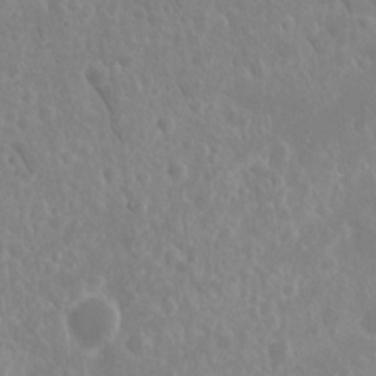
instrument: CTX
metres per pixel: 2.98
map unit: eHh
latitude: 15.1215
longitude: -71.8583
